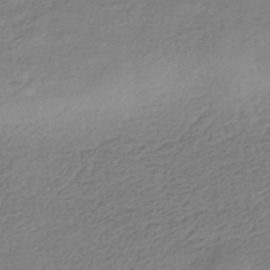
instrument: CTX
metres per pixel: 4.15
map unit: HNhu
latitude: -43.8800
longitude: 105.1809
